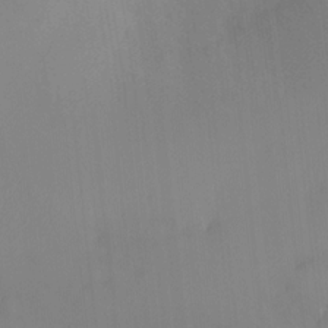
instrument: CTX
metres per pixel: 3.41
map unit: HNhu
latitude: 6.3278
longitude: 1.7478
